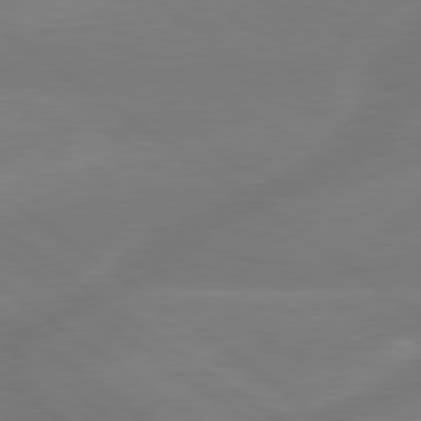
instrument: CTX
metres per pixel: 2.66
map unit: lApd
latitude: 79.4238
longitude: -141.8016
